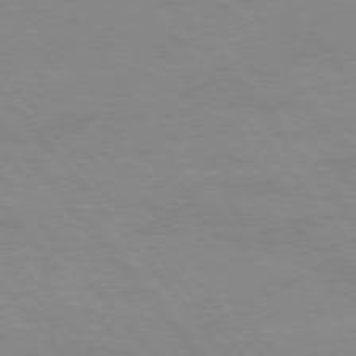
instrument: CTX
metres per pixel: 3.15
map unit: Hpe
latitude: 75.3860
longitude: -141.9528
